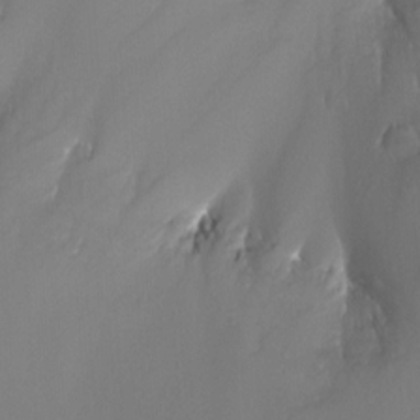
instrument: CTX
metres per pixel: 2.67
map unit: Nhu
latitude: -9.8422
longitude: -75.9528
